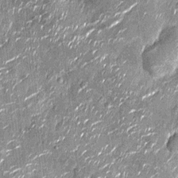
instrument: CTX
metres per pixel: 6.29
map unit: Nhu
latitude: -14.2929
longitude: -23.1403
